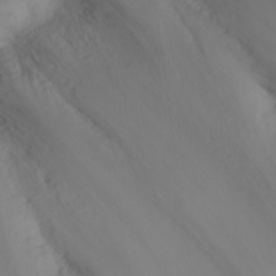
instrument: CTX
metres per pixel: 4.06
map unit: eHh
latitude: 25.7260
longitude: -64.3278
